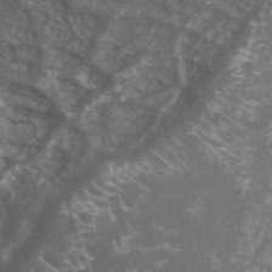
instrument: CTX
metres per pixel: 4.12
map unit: ANa
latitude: 46.2523
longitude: 27.5399
